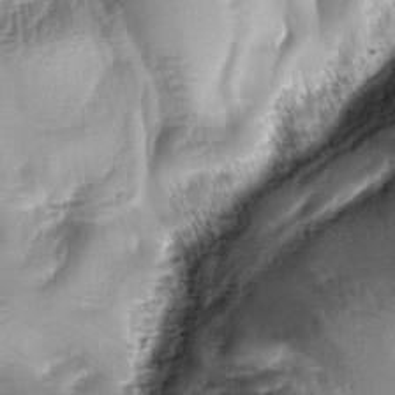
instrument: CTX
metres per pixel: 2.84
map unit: lAa
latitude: -5.8611
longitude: -127.3482
